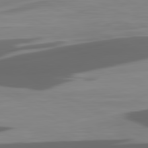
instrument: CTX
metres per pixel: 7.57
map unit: lApd
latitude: 80.4034
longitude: -89.0270
